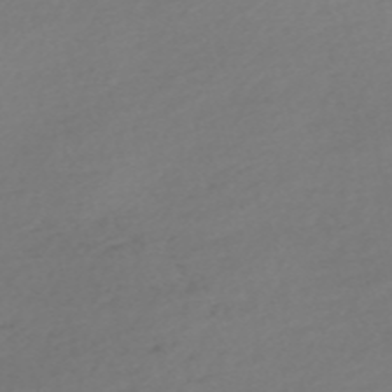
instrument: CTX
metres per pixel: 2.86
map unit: Nve
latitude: -58.1794
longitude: 57.6344
